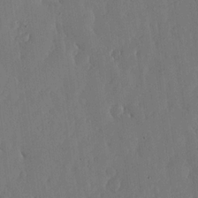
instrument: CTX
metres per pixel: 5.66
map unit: lHvf
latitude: 18.5356
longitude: -114.7624
